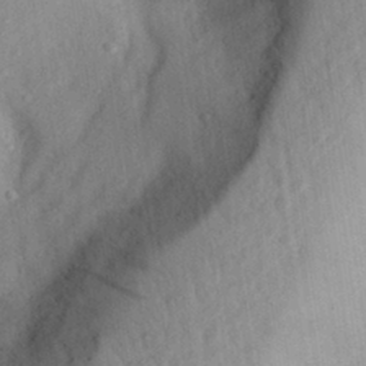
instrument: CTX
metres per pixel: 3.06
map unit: Aa
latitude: 28.6112
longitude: -145.6694
